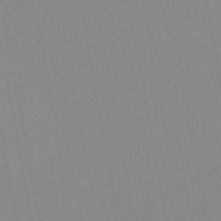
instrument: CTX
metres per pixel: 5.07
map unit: lHb
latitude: -44.3684
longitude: 73.2565
